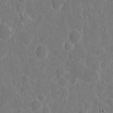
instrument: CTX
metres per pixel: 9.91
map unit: eHh
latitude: 7.3860
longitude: -70.5923
